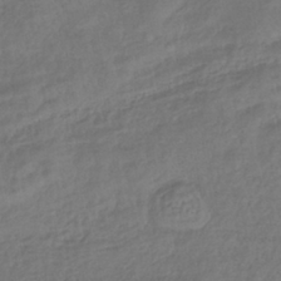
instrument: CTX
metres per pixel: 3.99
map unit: lHb
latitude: -39.8800
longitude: 71.0298
